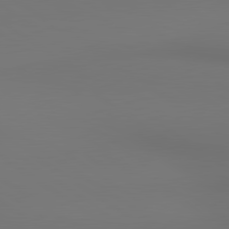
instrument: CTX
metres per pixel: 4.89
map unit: lApd
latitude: 80.8758
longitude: 153.0675
